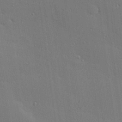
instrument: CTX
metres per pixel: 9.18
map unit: Hve
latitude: 26.8947
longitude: -90.4979
